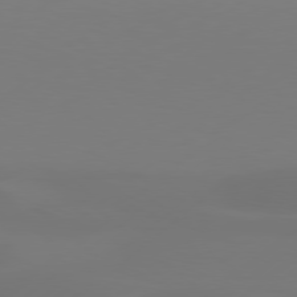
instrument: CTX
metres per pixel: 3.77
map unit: Hpe
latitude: 77.7638
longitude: -130.1578
